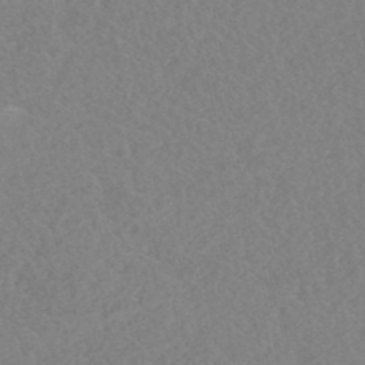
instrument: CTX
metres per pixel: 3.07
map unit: HNhu
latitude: -46.5573
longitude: 30.5573
